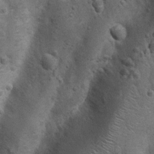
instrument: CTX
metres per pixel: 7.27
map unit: Nhu
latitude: 7.1970
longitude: -22.8002
